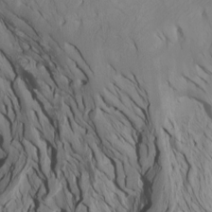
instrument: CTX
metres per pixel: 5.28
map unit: Htu
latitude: -7.4454
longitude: -65.9717
